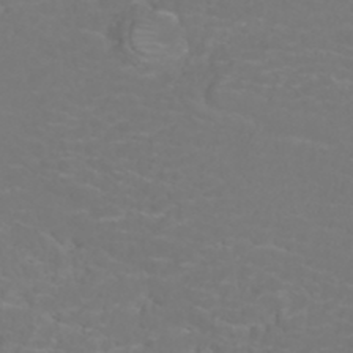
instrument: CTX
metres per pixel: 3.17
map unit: ANa
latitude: 36.6491
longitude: 13.8800
